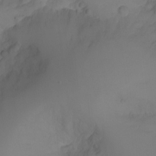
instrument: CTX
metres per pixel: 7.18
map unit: Nhu
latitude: -4.5951
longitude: -76.0444
